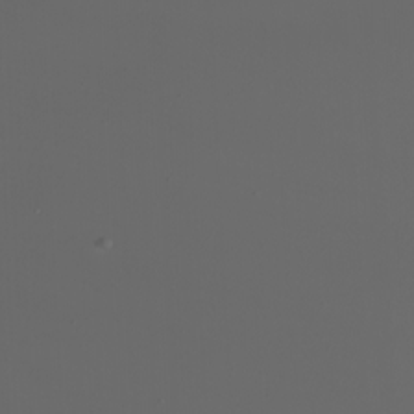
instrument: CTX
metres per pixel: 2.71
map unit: Nhu
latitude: -4.6329
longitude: -90.3656
